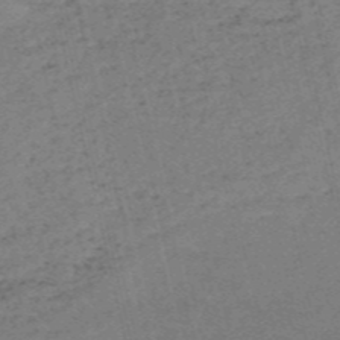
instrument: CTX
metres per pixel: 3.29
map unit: HNb
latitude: -55.2754
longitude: -43.2537
